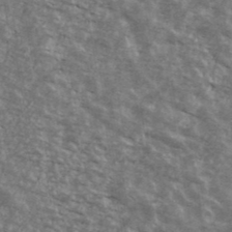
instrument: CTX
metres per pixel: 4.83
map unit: Ave
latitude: 40.6868
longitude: -109.3292
